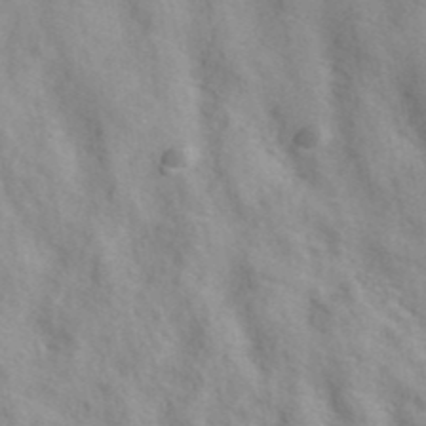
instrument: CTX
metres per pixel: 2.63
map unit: ANa
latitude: 40.6301
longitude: 28.9731
